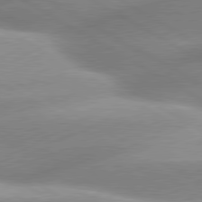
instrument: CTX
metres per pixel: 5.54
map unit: lApd
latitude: 80.2333
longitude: -157.4804
